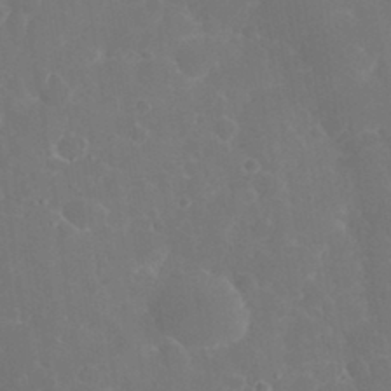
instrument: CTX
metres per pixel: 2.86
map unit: eHh
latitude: 32.8569
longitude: -60.9702
